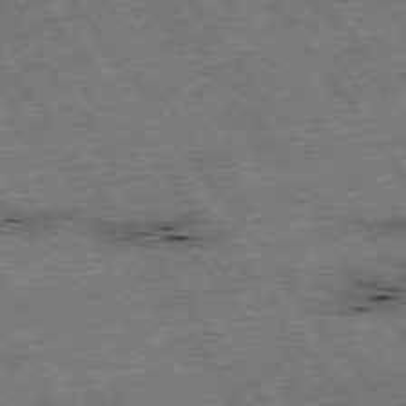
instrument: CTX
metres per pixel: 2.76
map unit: Hpe
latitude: -75.6722
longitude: -22.6301
